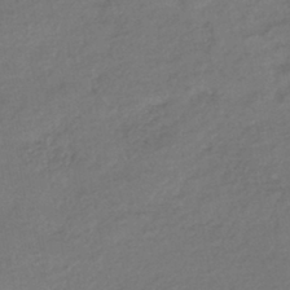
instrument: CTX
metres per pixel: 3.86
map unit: HNhu
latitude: -42.9730
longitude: 95.5021
